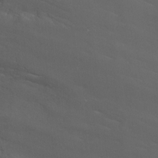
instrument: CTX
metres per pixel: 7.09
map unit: Nhu
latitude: -9.2565
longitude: -78.9325
